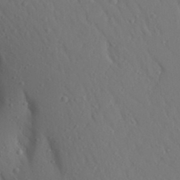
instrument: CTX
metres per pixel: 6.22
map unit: Aa
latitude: 26.1200
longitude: -149.2159
